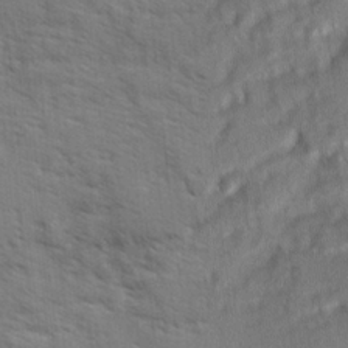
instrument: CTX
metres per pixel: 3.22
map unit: Ave
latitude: 2.0444
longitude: -110.1767
